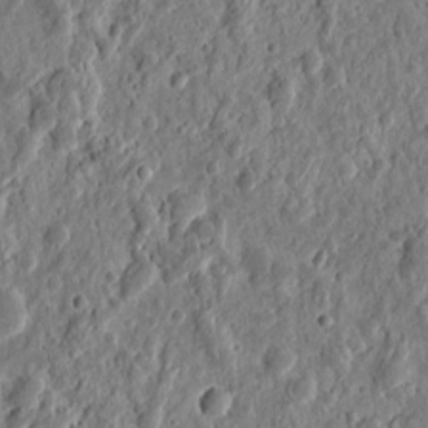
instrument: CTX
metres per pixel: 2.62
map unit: eHh
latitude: 9.8583
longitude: -73.6694
